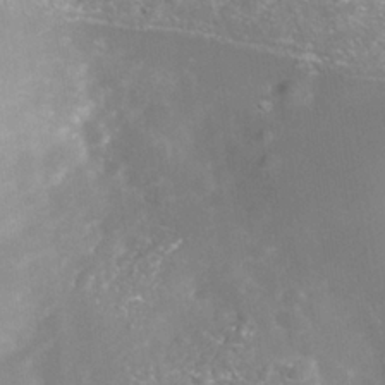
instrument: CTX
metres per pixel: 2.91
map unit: Nhe
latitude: -37.5399
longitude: -112.8569
